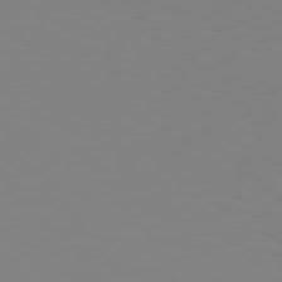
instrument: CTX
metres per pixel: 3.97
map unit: Hpe
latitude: 74.7813
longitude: -126.8569
